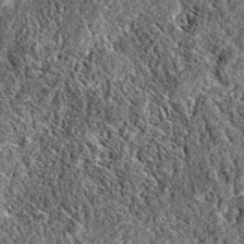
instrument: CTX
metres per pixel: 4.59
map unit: eAb
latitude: 37.6505
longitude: 111.4077
